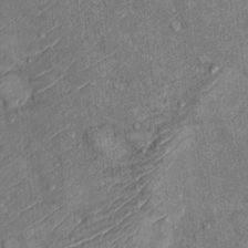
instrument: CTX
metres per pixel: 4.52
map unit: Ht
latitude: 10.1956
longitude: -37.6505
